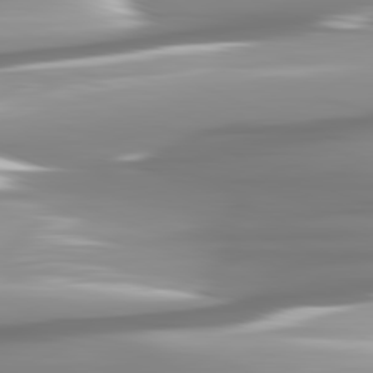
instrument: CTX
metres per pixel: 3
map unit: lApd
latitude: 81.8961
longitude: -143.0648
